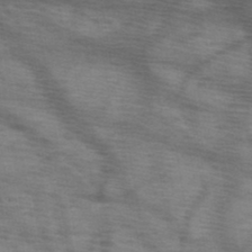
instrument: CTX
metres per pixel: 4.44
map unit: HNb
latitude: -46.4440
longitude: -45.4426
